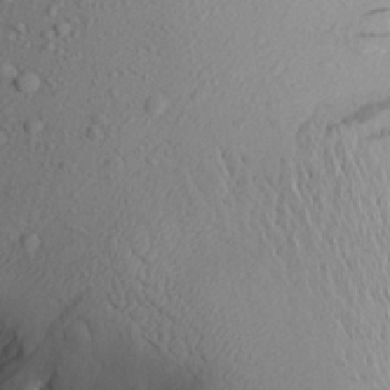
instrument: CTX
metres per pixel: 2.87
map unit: Aa
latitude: 24.2522
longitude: -144.9702
